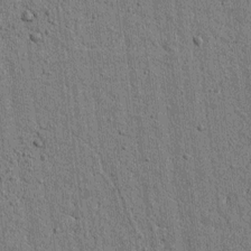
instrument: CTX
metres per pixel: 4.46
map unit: lAvf
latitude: 6.6679
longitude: 164.9542
